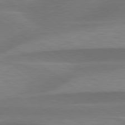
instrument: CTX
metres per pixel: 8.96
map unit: lApd
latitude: 79.4805
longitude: -93.8583
